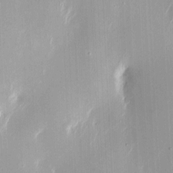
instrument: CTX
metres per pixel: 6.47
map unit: eHh
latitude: 4.3278
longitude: -68.8758
